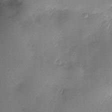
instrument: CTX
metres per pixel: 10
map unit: Nve
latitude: -7.2376
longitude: 175.1809
